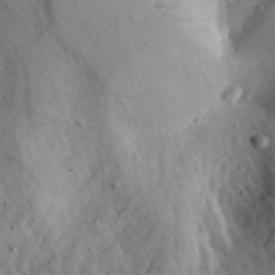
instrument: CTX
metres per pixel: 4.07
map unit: Aa
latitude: 23.7827
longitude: -131.3104
